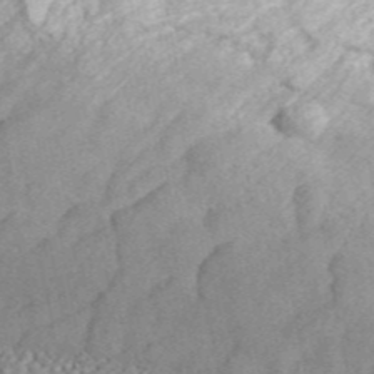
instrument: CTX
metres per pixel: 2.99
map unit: ANa
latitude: 45.4993
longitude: 37.2376
